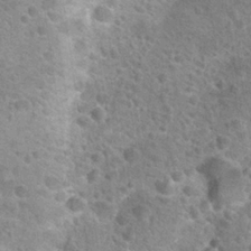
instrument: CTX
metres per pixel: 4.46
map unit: Hto
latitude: 21.6505
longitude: -49.1403
